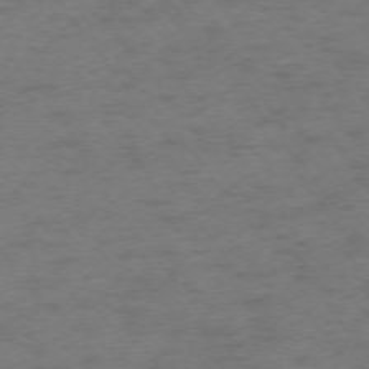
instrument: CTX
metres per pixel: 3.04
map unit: Ap
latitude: -74.6897
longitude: -72.8002
